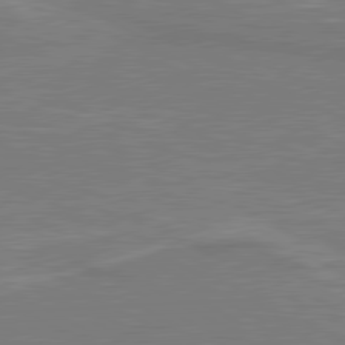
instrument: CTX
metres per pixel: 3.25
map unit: lApd
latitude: 80.2711
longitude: 128.5196
